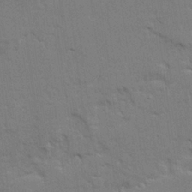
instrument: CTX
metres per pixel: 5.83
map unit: Ave
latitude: 22.9136
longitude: -130.3090
